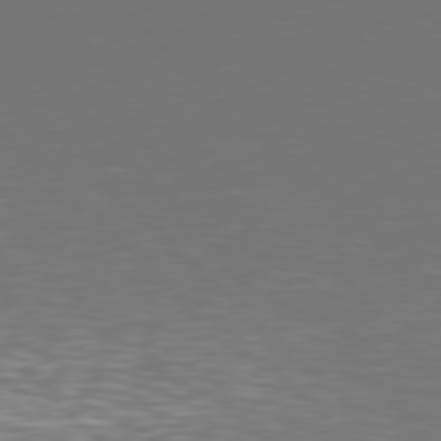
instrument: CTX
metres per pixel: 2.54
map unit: Hpe
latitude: 77.6127
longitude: -169.8772
